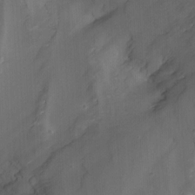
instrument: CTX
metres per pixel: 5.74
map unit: Nhu
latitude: -15.3510
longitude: -58.2712
